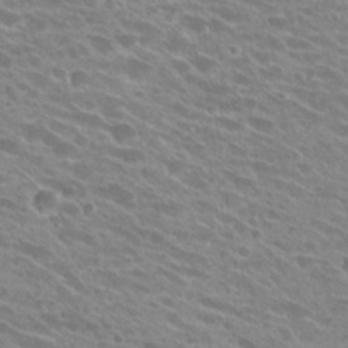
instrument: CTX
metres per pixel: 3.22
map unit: Hto
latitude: 25.1403
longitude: -42.1200
